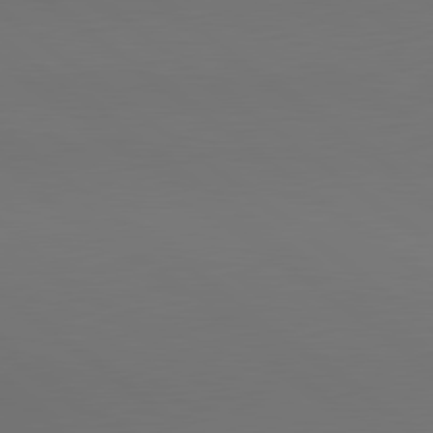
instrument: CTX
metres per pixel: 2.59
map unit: lApd
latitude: 80.8191
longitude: 154.3306
